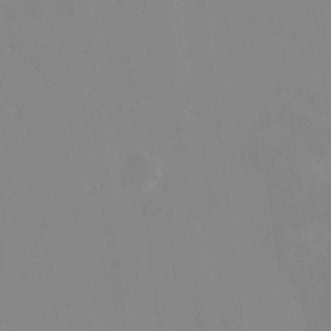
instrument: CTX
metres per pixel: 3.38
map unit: HNhu
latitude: 7.0647
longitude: 2.2361
